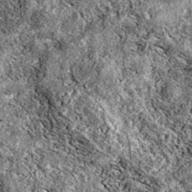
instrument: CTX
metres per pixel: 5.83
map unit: eAb
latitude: 38.6868
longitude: 111.9556
